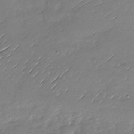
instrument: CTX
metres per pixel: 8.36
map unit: Nhu
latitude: -27.8989
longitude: -61.6694
